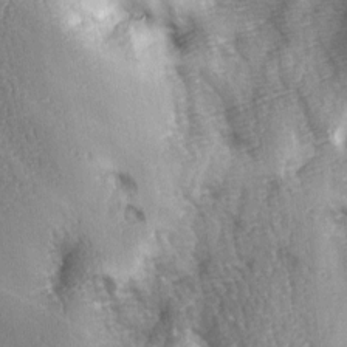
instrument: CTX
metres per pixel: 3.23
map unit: Ave
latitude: -6.1228
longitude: -120.4979
